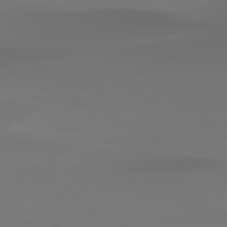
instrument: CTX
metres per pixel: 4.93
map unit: Hpe
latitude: 76.6679
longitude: -133.4615
